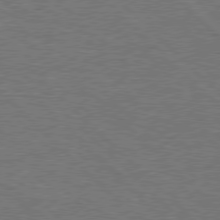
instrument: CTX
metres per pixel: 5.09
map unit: Hpe
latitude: 77.9339
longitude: -151.2915
